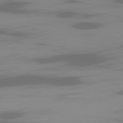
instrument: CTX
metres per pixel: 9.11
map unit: Ap
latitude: -81.2376
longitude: -62.1200
